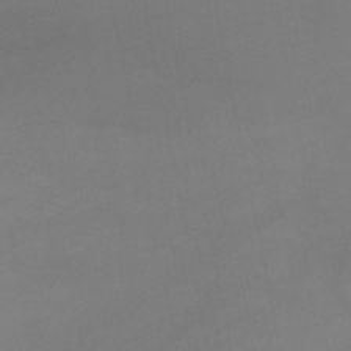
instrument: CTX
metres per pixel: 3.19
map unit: lHb
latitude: -44.5385
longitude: 60.9920
